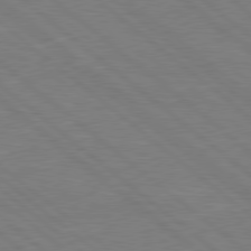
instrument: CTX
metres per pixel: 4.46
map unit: Hpe
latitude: 78.5546
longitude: -123.8394
